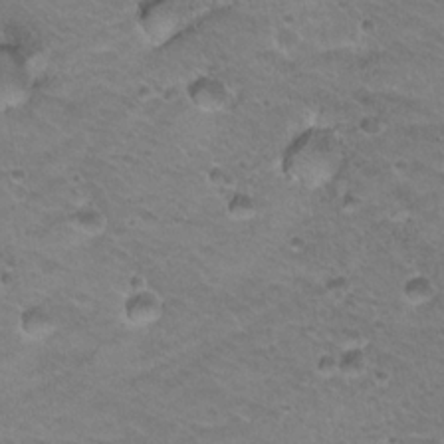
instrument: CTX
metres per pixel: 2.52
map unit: Hto
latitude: 20.4601
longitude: -32.4979
